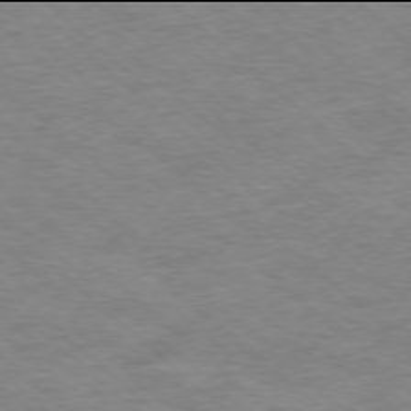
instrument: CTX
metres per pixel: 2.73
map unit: Ap
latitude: -78.0094
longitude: -93.7449
